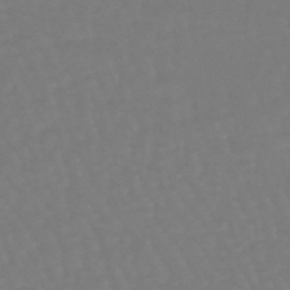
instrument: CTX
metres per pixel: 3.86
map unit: eHb
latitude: -46.3684
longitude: 81.0865
